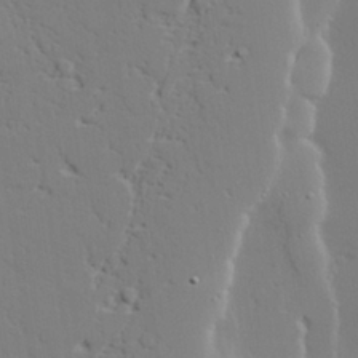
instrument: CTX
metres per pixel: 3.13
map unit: lAvf
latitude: 27.3671
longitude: -108.4412
